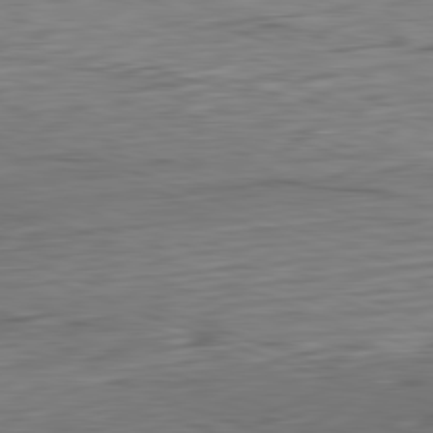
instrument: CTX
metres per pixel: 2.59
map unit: Hpe
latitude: -82.4062
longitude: 13.1809
